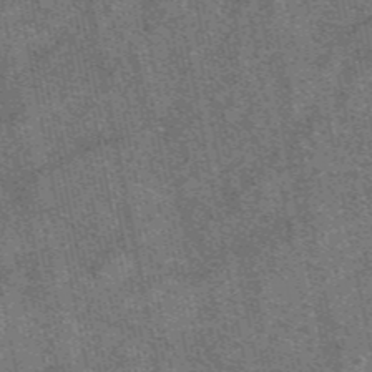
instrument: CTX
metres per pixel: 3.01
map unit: eAb
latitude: 48.0822
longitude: 105.5777
